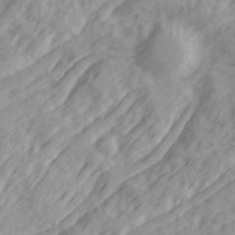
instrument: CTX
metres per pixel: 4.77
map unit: Ave
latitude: 21.8584
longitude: -132.1200
